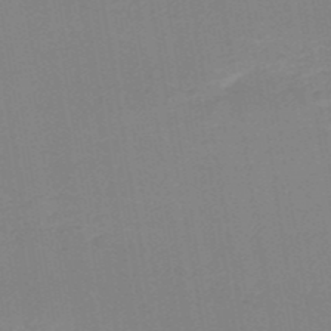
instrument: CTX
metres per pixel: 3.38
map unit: HNb
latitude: -50.1039
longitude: -48.7624
